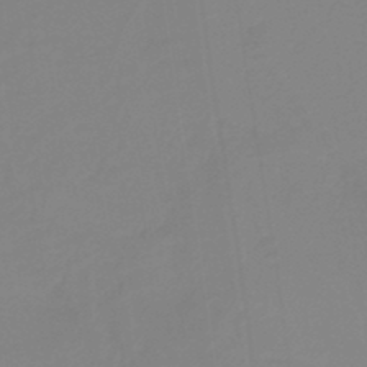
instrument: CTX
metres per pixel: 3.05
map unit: lHb
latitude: -40.8597
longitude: 51.5210
